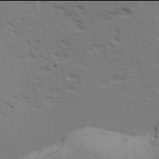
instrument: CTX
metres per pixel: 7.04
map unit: Ave
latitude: 13.9906
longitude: -102.4601
